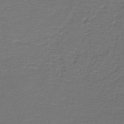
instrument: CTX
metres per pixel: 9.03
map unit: lHb
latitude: -43.7477
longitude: 56.9919
